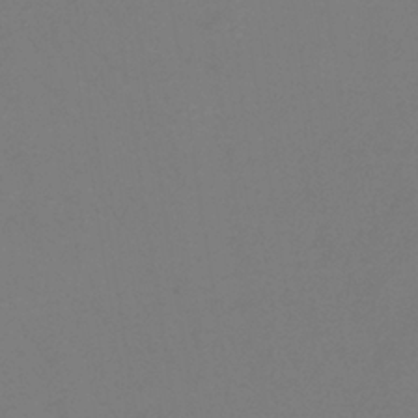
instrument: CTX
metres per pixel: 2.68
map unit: HNb
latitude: -35.6722
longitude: 55.4643
